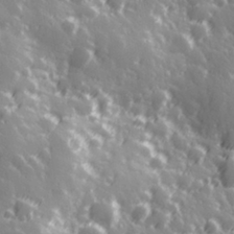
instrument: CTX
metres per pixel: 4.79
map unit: Hve
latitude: 28.2711
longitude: 146.8975
